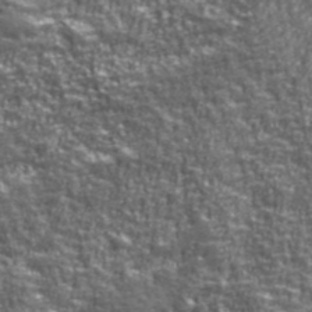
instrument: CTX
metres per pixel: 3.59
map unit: eHh
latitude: 43.0081
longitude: -91.9717
